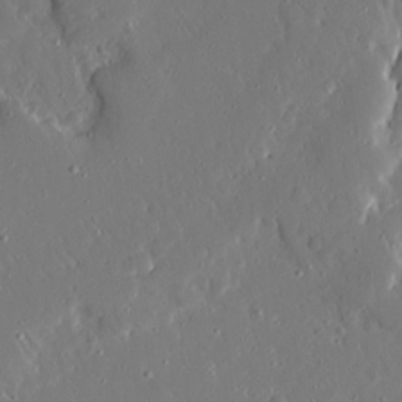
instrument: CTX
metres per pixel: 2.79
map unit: Ave
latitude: 15.8395
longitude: -140.5734
